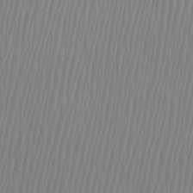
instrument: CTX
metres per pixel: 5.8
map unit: Htu
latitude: -8.3873
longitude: -75.3104
